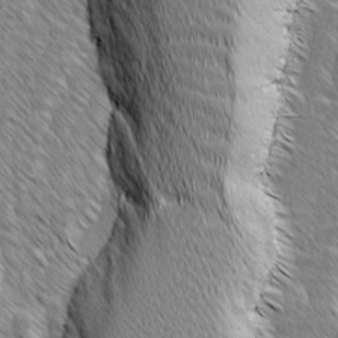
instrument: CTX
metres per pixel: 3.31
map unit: lAvf
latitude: -2.1794
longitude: -114.4978
